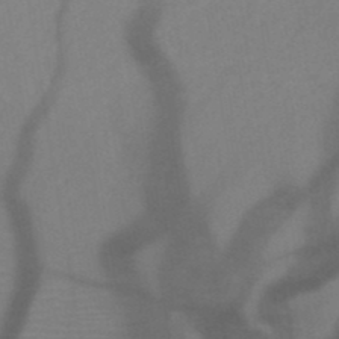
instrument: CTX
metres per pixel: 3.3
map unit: HNb
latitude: -49.6344
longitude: -45.0647
